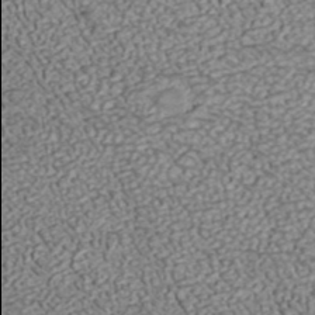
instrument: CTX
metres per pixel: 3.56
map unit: ANa
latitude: 37.5371
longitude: 18.0094
